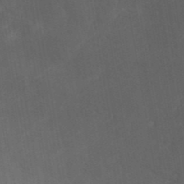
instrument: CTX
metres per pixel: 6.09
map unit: ANa
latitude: 41.1403
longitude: 53.0297
